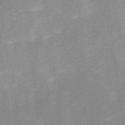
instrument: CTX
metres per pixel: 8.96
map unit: Ave
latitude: 10.1956
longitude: -106.7624
